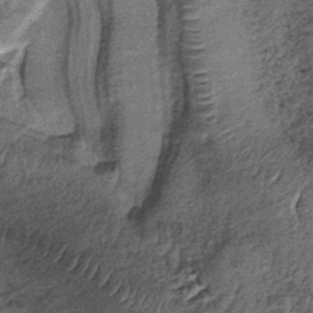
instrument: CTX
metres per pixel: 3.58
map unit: lHb
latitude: -38.6329
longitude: 65.4833
